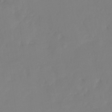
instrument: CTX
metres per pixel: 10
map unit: HNhu
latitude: -27.9556
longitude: 74.1984
